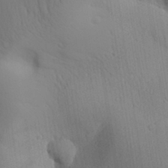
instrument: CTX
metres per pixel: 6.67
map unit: Aa
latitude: 30.5357
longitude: -143.0459
